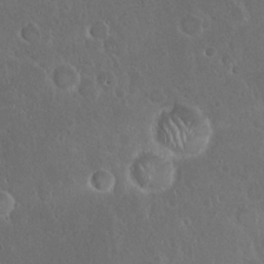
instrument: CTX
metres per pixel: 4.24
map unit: eHh
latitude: 22.0822
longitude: -58.3467
